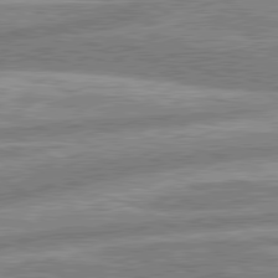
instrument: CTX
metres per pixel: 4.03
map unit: lApd
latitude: 80.5168
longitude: -165.0269
